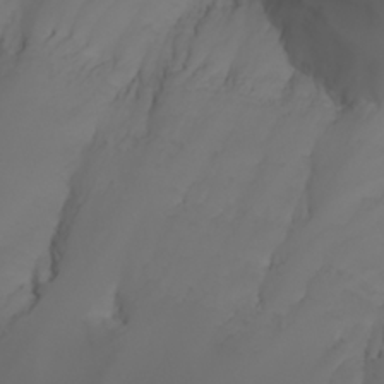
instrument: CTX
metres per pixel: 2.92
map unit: Nhu
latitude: -7.4454
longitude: -84.9325
